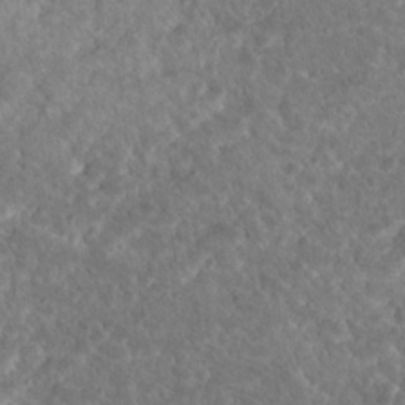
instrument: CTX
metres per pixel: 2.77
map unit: Nhu
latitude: 17.2348
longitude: -32.9892
